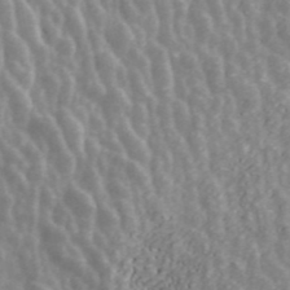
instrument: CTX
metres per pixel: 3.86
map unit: ANa
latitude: 43.7261
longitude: 28.9353
